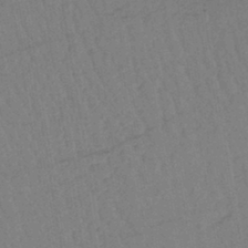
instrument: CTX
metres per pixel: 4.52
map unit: lHb
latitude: -41.8422
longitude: 67.8611
